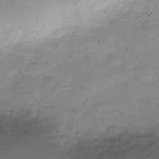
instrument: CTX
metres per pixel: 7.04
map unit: Nve
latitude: -21.7477
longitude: 105.5021
